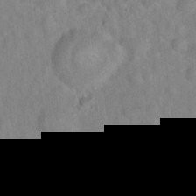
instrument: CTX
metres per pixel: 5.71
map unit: Hto
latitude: 16.9325
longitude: -52.7058
